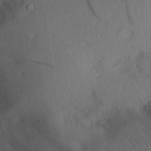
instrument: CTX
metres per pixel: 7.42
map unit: Aa
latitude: 29.2537
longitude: -144.1578
